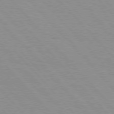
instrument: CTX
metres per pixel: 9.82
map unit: Hpe
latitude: 76.3656
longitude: -154.1956
